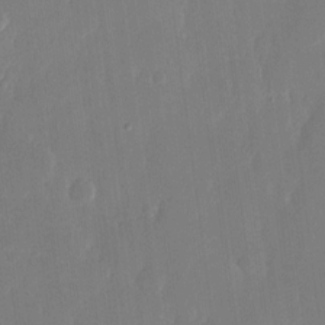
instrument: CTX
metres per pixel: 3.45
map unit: eHh
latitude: 13.6316
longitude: -70.9514
